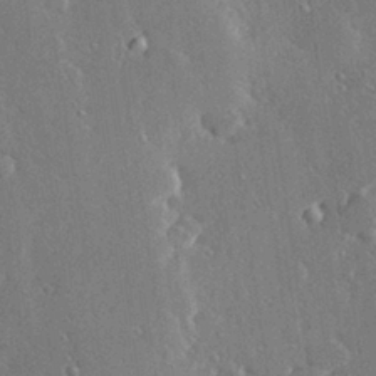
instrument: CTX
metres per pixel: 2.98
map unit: Hve
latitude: 28.5357
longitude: -92.4601
